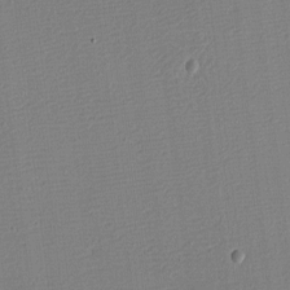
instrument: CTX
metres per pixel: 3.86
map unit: eHh
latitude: -3.7855
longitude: -86.1200
